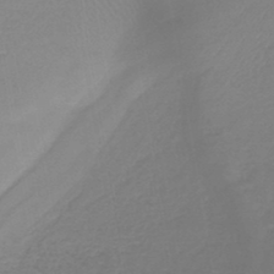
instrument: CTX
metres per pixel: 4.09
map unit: lHb
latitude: -44.6519
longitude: 59.9556
